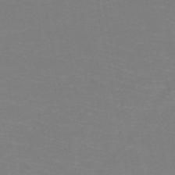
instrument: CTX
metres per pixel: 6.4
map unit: HNb
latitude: -50.0472
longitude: -50.2711
